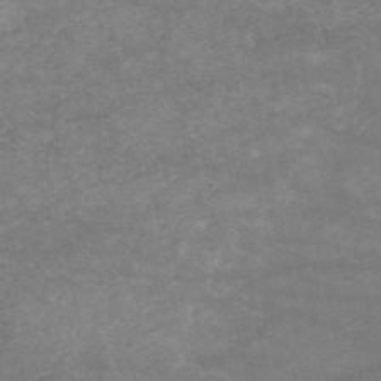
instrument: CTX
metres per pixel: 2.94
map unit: HNb
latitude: -53.7099
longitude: -41.5371
